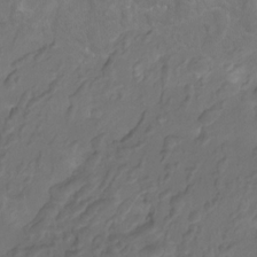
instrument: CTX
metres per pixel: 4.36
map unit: Htu
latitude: -12.5385
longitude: -69.9528
